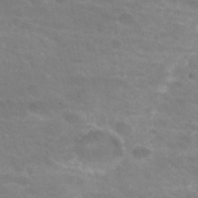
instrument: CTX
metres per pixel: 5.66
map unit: Hto
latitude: 33.0458
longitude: -45.7827
